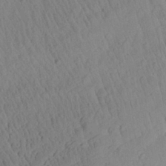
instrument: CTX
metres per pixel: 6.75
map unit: Aa
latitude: 26.6491
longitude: -141.6882
